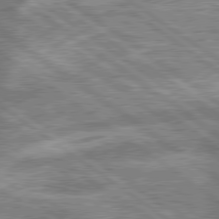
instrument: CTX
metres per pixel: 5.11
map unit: lApd
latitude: 79.5749
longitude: -168.8758
